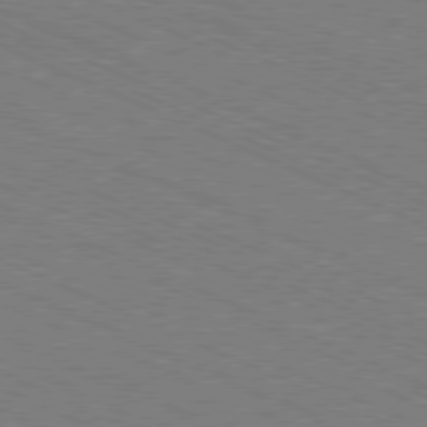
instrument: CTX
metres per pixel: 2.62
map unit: Ap
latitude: -80.8030
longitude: -74.9703
